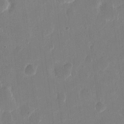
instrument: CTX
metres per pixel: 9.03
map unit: eHh
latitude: 10.1767
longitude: -68.1767
